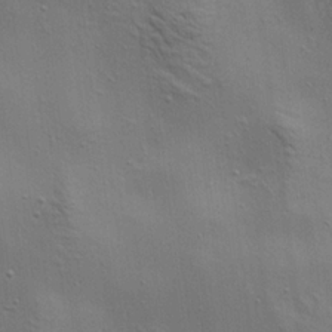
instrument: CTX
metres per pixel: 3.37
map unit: Aa
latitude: 21.9717
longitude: -141.9339
